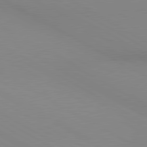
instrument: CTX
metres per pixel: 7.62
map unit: lApd
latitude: 80.4223
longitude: 139.9556
